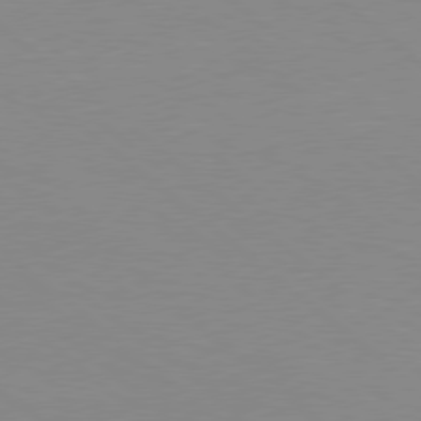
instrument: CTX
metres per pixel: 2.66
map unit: Hpe
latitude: 78.1200
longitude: -124.1011
